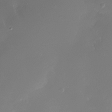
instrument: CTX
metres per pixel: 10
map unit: Nhe
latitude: -33.3321
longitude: -116.8002
